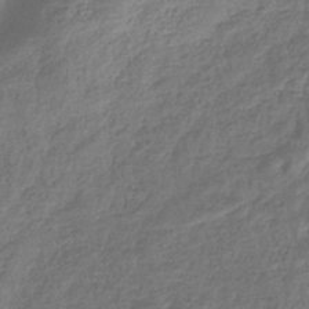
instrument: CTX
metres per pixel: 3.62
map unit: eHb
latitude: -36.1039
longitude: 80.7274
